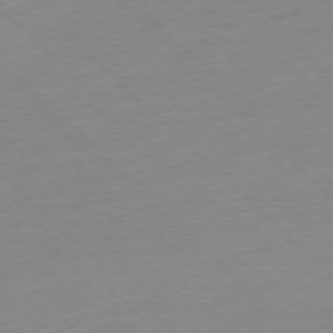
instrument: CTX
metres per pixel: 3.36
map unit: Ap
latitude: -77.1242
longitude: -62.6869
